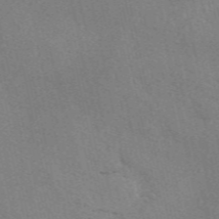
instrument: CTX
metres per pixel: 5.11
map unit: eAb
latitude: 50.8191
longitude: 107.9367
